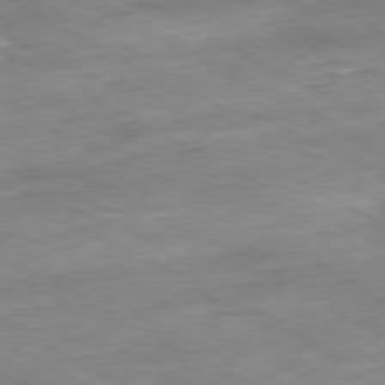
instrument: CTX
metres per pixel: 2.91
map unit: Ap
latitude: -80.7274
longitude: -80.8569
